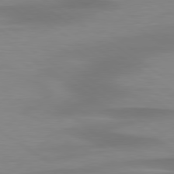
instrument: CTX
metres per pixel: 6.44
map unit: lApd
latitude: 79.4238
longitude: -92.2900
